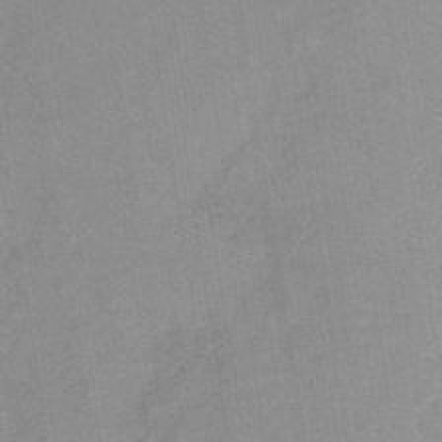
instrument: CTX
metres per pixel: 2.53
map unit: lHb
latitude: -36.1416
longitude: 70.9731
